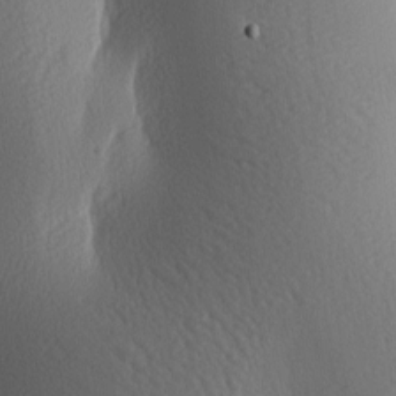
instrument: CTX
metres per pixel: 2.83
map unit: lAa
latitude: -8.1606
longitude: -128.7624
